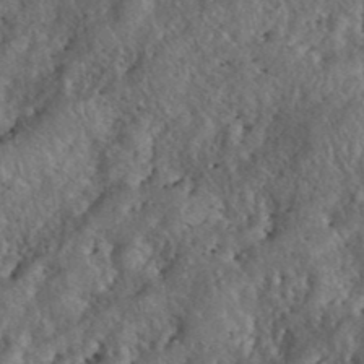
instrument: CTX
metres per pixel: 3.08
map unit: eHh
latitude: 40.0255
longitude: -56.0444
